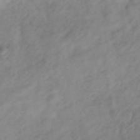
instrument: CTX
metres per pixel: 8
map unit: HNhu
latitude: -40.4818
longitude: 108.7085
